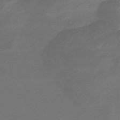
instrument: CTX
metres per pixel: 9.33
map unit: Nve
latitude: -58.2172
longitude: 66.1039
